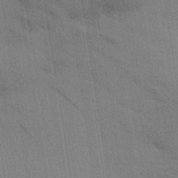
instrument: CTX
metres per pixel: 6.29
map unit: Aa
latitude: 32.8191
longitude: -140.1011
